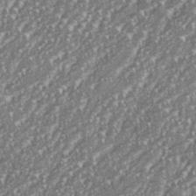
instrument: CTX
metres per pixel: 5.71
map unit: eHh
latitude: 35.7638
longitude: -132.8002
